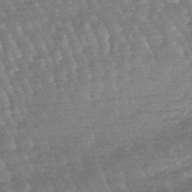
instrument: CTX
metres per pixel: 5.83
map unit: lHb
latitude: -48.1228
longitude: 76.5574
